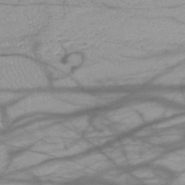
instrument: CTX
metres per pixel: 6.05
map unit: HNhu
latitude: -48.3873
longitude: 28.7652
